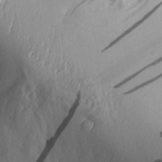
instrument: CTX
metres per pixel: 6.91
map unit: Aa
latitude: 29.9717
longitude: -132.1389
